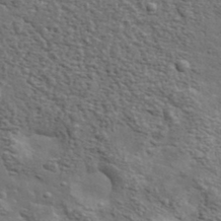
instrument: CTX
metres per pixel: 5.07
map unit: lHvf
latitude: 37.8395
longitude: -88.6113
